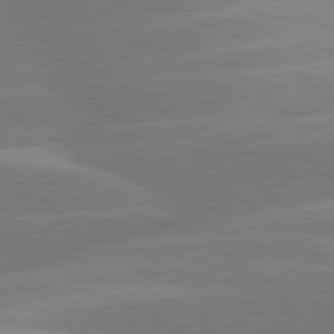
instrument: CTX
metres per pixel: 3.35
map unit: lApd
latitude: 80.5168
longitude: -123.8961
